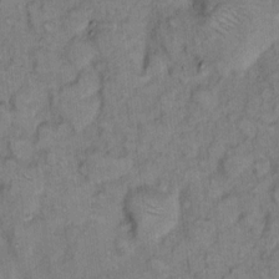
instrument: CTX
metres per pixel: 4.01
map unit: eHh
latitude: 8.1767
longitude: -63.4427
